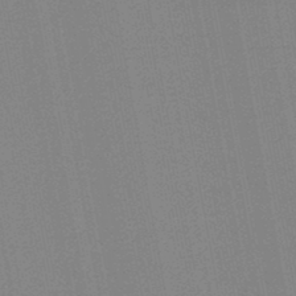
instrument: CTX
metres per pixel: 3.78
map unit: lHb
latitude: -46.3306
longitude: 73.3132
